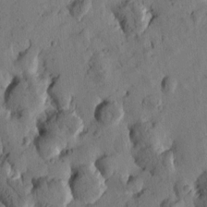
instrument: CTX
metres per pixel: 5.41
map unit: Htu
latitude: -0.2929
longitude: -177.9150
